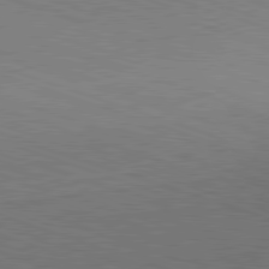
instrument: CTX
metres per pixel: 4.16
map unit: Hpe
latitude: -82.5385
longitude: 14.6330
